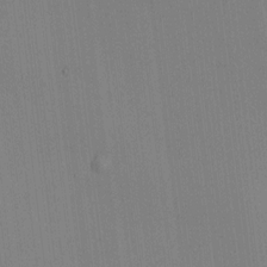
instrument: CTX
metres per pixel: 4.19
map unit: HNhu
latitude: -1.0109
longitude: -7.8016
